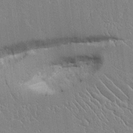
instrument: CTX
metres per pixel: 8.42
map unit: Aa
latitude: 12.3278
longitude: -127.4616
